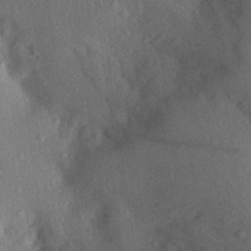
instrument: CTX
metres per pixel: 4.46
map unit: Aa
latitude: 28.0444
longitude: -145.7638
